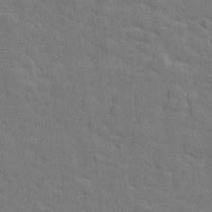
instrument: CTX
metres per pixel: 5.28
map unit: lHvf
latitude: 25.5938
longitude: 142.3117
